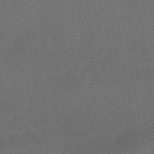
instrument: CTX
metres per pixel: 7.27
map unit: HNhu
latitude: -45.8800
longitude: 93.1998
